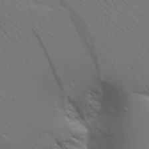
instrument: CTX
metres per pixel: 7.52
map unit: Aa
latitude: 19.2537
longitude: -142.3845
